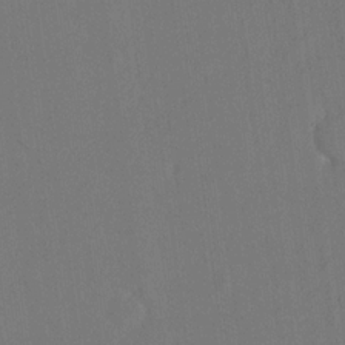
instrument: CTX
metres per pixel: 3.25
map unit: eHh
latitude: 18.5356
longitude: -67.9528
